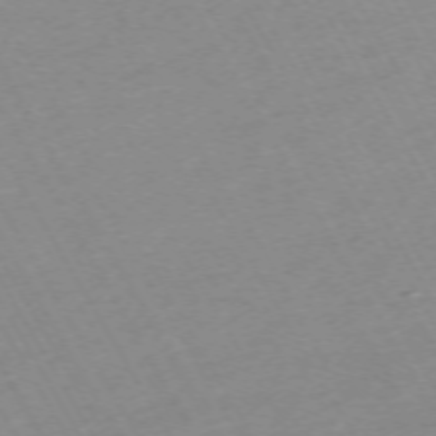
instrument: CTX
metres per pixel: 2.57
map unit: Hpe
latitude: -72.0661
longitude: 9.3321
